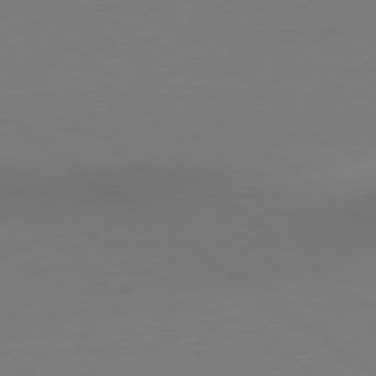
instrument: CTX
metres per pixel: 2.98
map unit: Ap
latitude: -78.9541
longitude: -98.3656
